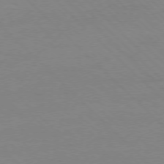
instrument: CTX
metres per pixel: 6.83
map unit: Ap
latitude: -77.5210
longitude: -92.4034
